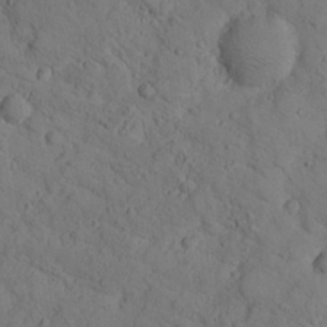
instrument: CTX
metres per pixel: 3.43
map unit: lHvf
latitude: 13.4993
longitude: 177.9178
